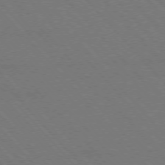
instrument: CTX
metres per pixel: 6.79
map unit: Hpe
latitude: -76.7274
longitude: -12.9325
